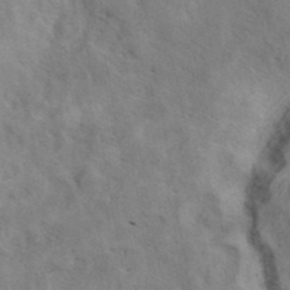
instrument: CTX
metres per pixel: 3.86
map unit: eAb
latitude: 40.7624
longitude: 108.2550
